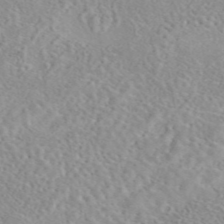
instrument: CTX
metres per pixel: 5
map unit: eAb
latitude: 44.5734
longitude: 115.4643
